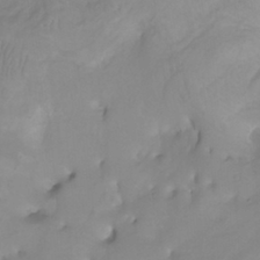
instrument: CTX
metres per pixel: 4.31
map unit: Htu
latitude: -5.1053
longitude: -76.8758
